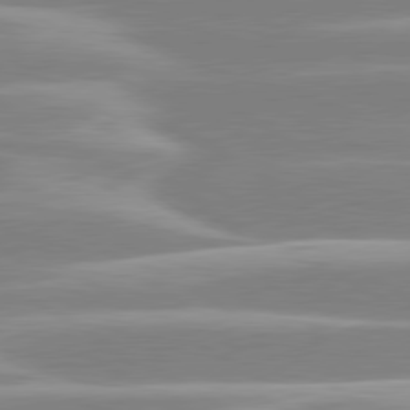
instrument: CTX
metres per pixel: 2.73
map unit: lApd
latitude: 80.4601
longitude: -128.1389
